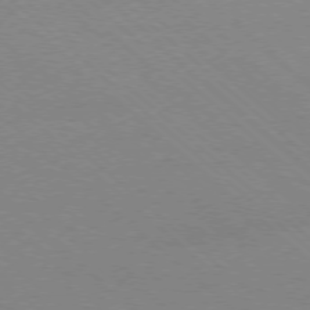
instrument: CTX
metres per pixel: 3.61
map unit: Ap
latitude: -77.7100
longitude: -84.1011
